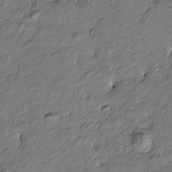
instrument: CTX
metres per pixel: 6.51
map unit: Htu
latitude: -7.7666
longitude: 177.4265
